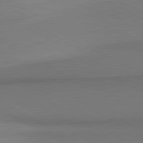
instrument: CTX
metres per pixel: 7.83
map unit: lApd
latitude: 81.1214
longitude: 155.1620
